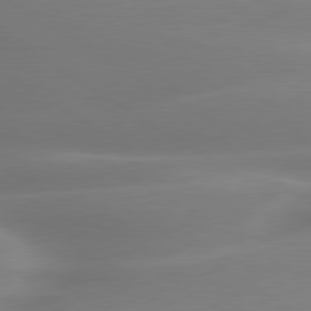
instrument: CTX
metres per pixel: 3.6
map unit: lApd
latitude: 80.1011
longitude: -137.4805
